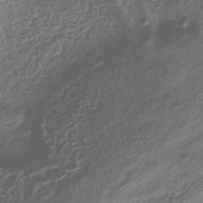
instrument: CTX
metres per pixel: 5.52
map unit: HNhu
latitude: -41.6344
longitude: 100.3873
